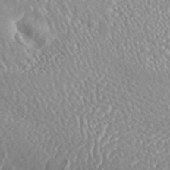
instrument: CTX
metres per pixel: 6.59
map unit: ANa
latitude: 45.0647
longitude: 27.2375
